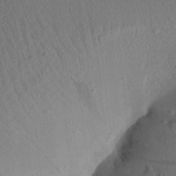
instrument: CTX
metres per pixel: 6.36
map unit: Aa
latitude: 21.7639
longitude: -147.7450
